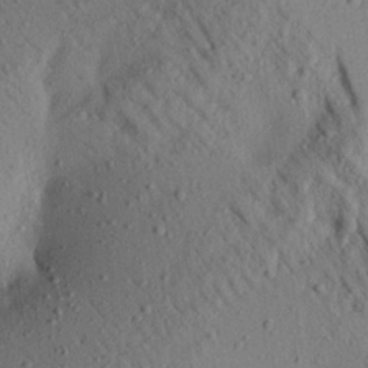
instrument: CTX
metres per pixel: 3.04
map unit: Aa
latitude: 21.0459
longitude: -147.8206
